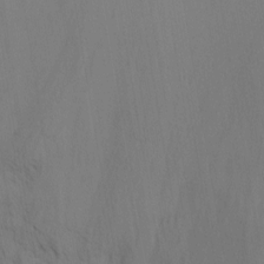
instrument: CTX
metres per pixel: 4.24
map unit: Nhu
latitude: -16.8030
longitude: -50.2144
